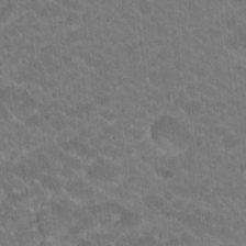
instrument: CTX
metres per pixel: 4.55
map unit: Hto
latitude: 19.0458
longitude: -35.4426
